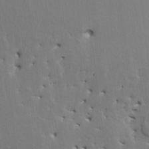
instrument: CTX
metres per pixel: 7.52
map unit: HNhu
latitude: 4.2711
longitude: 4.0283
